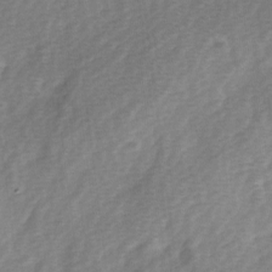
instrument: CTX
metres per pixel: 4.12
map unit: Ave
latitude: 0.4601
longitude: -112.1200
